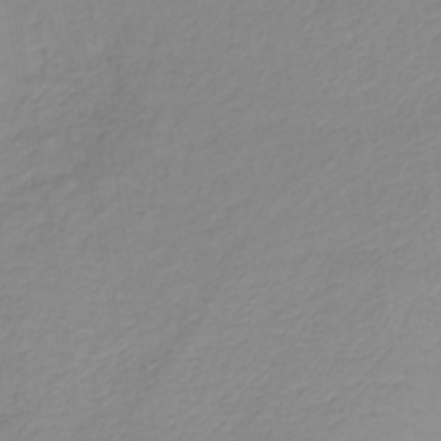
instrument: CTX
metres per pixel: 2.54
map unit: lHb
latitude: -37.2565
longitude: 70.8786
